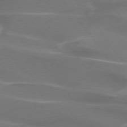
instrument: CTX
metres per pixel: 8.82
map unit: lApd
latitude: 74.5735
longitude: -62.7247
